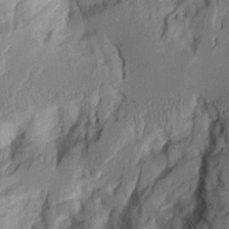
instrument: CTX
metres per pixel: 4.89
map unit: Aa
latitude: 9.1025
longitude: -127.3482
